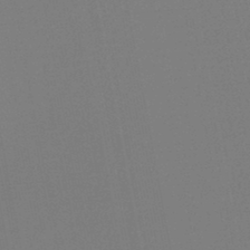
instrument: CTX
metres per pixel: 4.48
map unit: lHb
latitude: -45.1809
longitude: 56.5574
